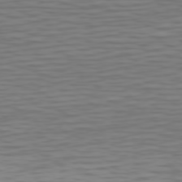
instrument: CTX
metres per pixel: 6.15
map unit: Hpe
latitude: 75.0081
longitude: -126.3845
